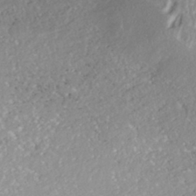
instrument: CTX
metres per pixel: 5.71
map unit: ANa
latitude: -42.1416
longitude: 108.7463
